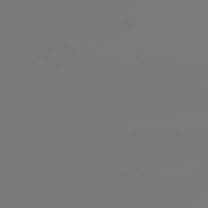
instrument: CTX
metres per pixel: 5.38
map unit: lApd
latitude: 81.6316
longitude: -150.4790
